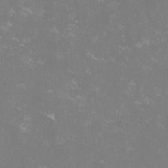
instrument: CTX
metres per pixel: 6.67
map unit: lHvf
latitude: -14.6141
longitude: -100.5168
